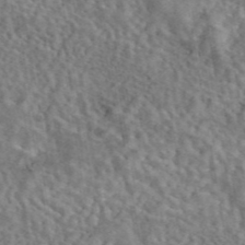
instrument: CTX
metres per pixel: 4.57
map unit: eAb
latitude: 43.4427
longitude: 109.2943
